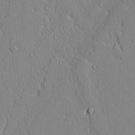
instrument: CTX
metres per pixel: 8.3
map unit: lAvf
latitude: 25.0647
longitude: -110.7813
